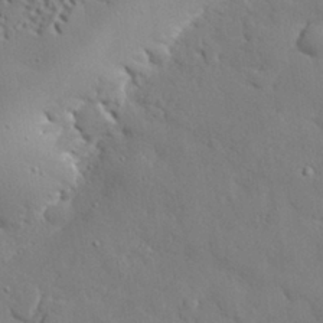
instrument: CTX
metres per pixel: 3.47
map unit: eHh
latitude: 30.0444
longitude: -82.7624
